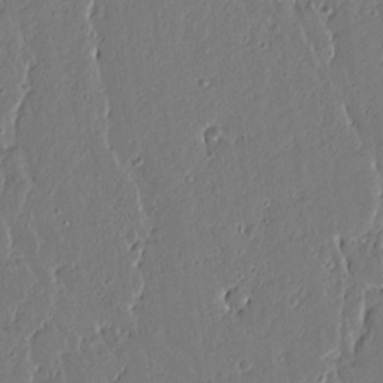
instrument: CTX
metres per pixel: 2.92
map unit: lAvf
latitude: 15.7261
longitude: -127.1403
